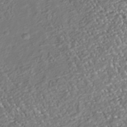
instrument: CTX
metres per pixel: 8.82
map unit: Nhu
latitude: -38.6141
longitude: -80.5735
